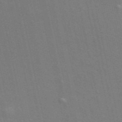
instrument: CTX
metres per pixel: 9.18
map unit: ANa
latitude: 49.6505
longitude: -72.3090
